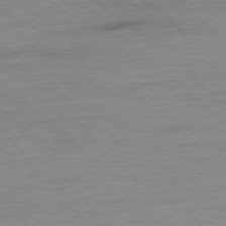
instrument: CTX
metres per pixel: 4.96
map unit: Ap
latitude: -78.1794
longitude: -97.6694
